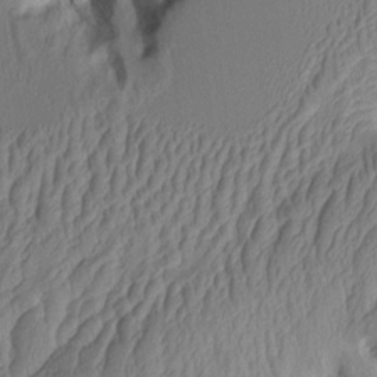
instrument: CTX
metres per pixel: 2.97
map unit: Aa
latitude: 7.9906
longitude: -128.0633
